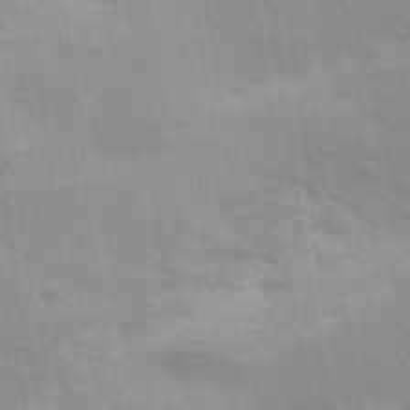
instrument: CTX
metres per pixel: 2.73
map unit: Hve
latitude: 13.2726
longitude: -91.7072
